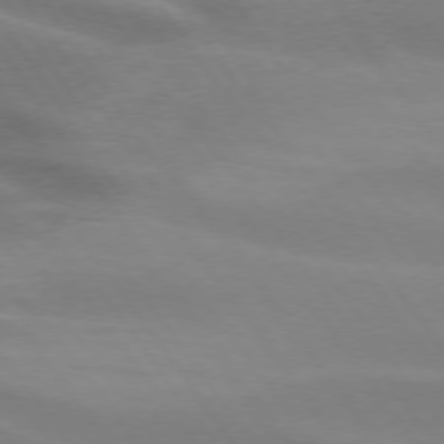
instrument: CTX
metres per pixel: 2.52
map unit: lApd
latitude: 74.2900
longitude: -49.2348
